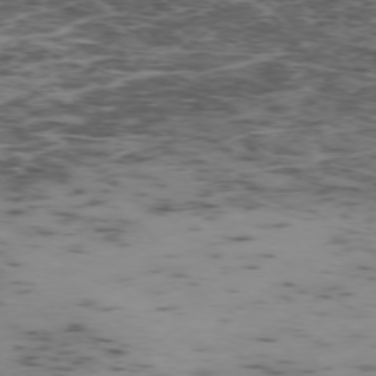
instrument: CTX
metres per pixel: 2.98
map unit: Ap
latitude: -75.4833
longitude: -78.8569
